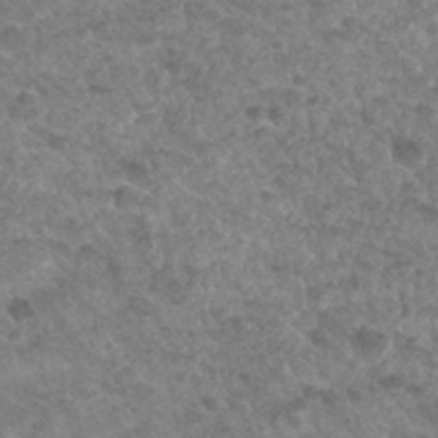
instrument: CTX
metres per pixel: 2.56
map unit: Hto
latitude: 33.8583
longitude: -49.6694
